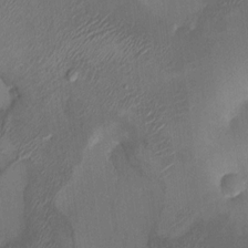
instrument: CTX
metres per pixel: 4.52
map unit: HNhu
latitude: 8.4790
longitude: -3.7071
